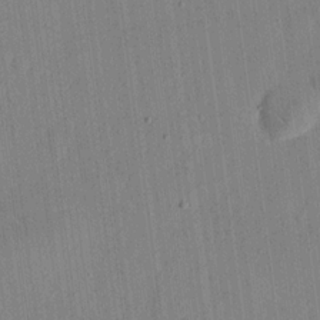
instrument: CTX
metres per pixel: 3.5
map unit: eHh
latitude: 17.7639
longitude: -69.9906
